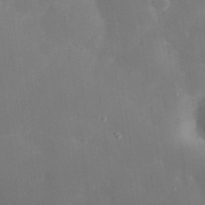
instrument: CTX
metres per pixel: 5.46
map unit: eHh
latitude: 32.8947
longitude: -60.9891
